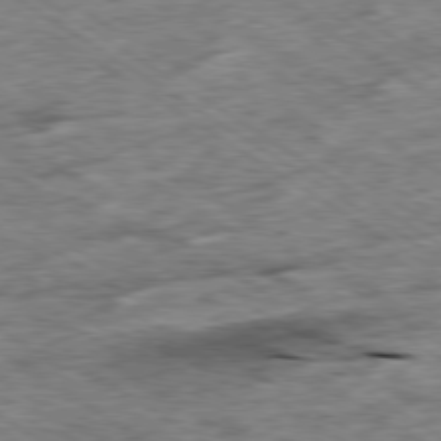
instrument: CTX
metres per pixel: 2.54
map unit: Ap
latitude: -79.9556
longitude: -87.2348
